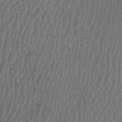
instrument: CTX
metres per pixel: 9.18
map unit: Htu
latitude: 3.5182
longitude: -20.2712
